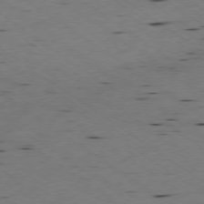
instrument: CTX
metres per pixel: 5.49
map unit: Ap
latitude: -77.7856
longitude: -71.3670
